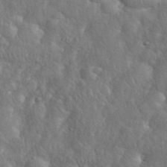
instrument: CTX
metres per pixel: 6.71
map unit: eHh
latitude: 38.2900
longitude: -57.7260
